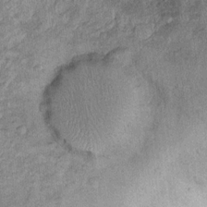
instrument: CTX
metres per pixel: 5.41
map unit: Ht
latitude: 11.5749
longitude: -39.8772
